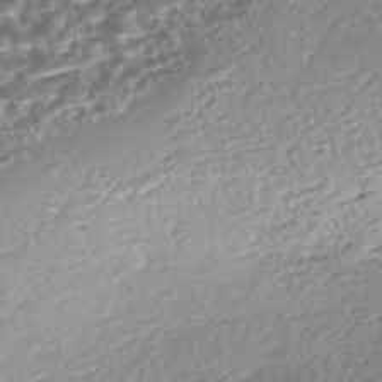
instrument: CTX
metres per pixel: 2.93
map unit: Nhe
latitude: -47.1242
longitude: -172.8946
